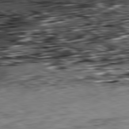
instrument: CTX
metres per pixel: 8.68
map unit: Ap
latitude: -81.4455
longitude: -82.1011
